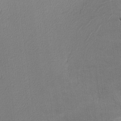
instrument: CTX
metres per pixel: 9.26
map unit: lHvf
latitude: -11.9556
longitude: -101.8583
